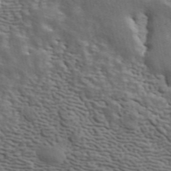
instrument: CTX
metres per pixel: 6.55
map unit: ANa
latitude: 42.8947
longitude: 46.9919
